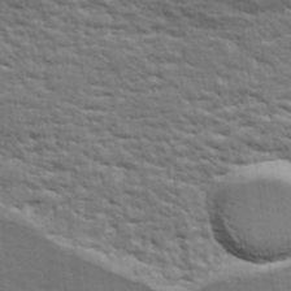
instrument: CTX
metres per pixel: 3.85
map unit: ANa
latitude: 40.8757
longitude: 30.4629
